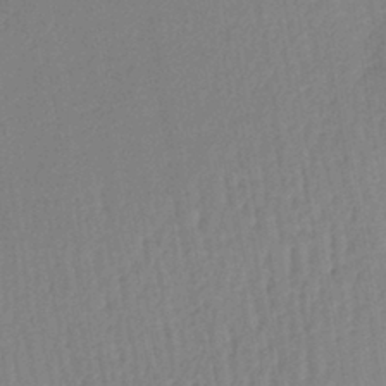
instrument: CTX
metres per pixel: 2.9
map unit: lHb
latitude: -40.9730
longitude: 67.8044
